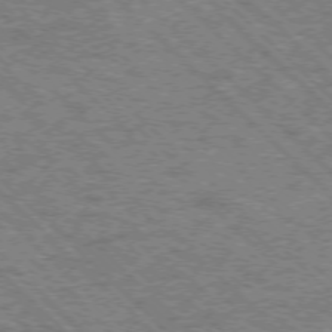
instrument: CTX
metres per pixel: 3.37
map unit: Ap
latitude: -76.0472
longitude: -80.2522
